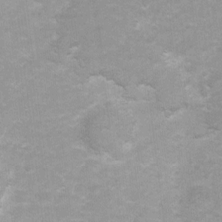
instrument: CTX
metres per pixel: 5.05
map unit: Hto
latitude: 5.6694
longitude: -32.0822
